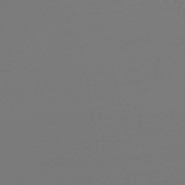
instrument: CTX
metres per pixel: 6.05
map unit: lHb
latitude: -47.3320
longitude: 66.2361
